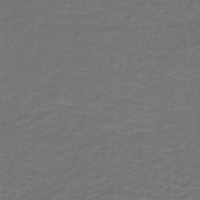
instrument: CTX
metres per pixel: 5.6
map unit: lHb
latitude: -43.9745
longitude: 56.3873
